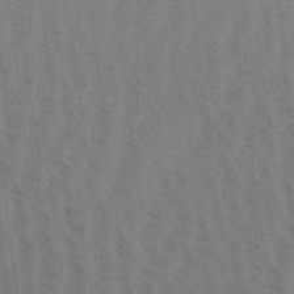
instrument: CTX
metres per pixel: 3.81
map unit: Aa
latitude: 31.0459
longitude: -139.1970
